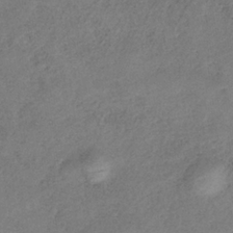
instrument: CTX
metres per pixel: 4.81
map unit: HNb
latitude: -33.2376
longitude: 56.7463
